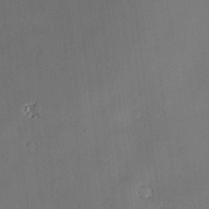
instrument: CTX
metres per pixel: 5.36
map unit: Nve
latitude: -7.3131
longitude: 174.9730
